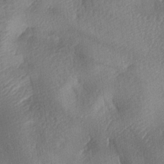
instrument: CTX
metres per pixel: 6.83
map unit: lAa
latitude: -8.5385
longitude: -127.6883
